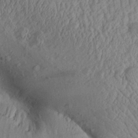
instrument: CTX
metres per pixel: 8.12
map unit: Aa
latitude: 27.3860
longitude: -135.0458
